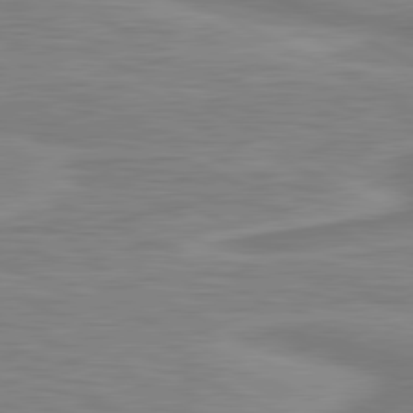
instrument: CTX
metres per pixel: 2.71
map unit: lApd
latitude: 80.9136
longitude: 172.3873
